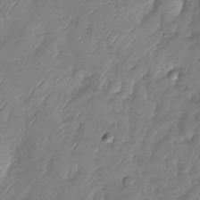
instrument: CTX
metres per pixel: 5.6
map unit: Nhu
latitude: -28.8975
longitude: -58.9325
